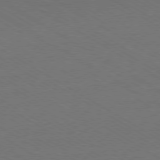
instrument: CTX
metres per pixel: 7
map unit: Ap
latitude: -79.4265
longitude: -84.1956
